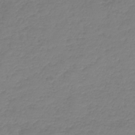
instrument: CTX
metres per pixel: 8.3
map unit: lHb
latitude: -43.3887
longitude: 72.0283
